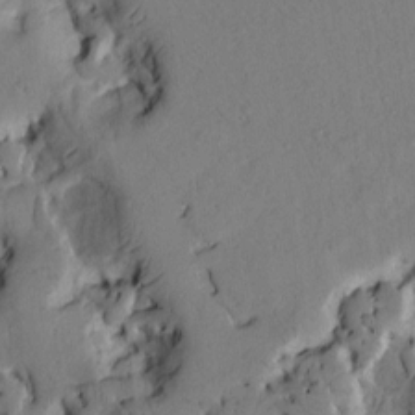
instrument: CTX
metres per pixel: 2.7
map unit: Htu
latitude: 3.4237
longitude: 178.8786
